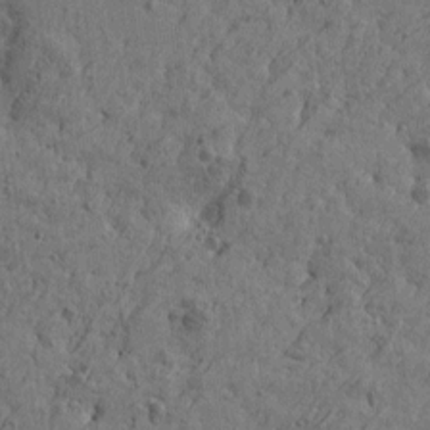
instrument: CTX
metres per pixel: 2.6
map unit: Htu
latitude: -6.1039
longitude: 179.9178
